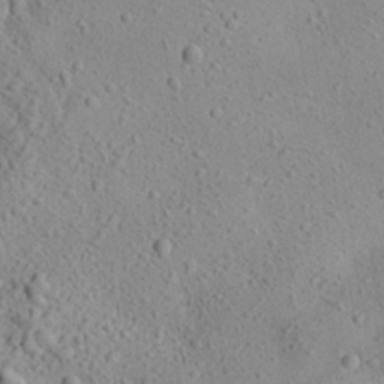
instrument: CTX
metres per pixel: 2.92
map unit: Aa
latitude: 24.0633
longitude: -144.0822
